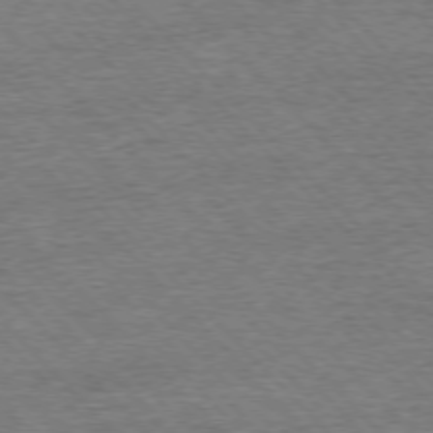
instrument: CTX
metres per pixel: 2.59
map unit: Ap
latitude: -76.6896
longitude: -96.7624
